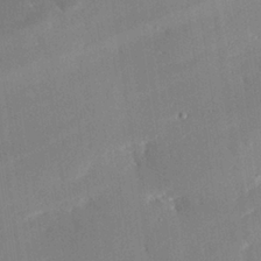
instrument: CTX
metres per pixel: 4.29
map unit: eHh
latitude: 27.9150
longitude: -81.2537
